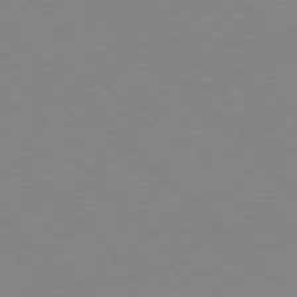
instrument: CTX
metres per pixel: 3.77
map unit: lApd
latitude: 77.6882
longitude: -59.9339
